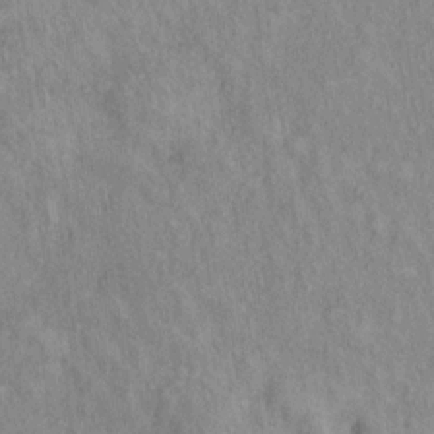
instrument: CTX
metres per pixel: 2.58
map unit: Hto
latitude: 14.4979
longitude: -60.9702
